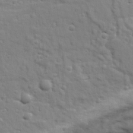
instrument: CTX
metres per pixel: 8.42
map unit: Ave
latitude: 18.7813
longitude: -133.3671
